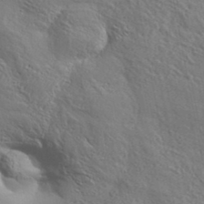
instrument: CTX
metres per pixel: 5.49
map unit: Aa
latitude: 34.2711
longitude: -134.1766
